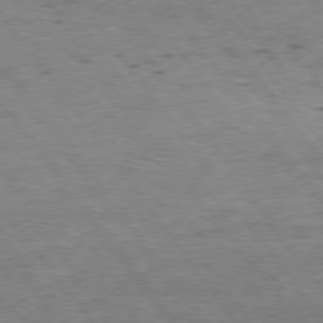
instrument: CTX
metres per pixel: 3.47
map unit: Hpe
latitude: 75.3104
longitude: -140.6112
